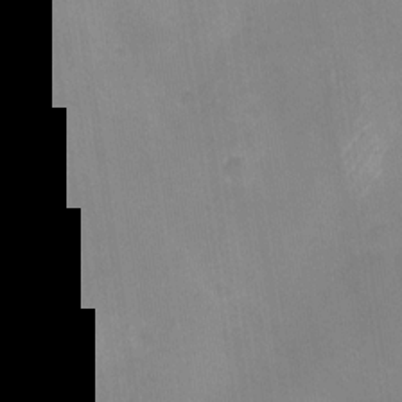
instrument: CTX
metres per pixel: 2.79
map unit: Nhu
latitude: -28.4629
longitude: -62.8947
